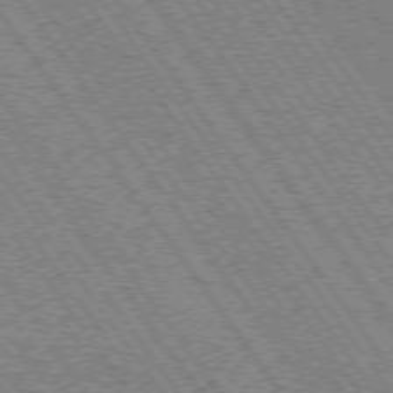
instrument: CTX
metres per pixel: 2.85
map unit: Hpe
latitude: 73.5560
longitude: -142.4790
